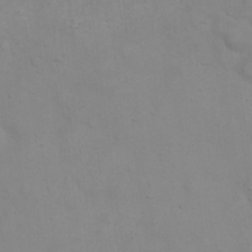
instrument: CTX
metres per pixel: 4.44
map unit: eHh
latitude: 20.7813
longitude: -61.7638
